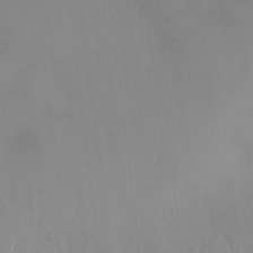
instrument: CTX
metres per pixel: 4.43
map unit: HNhu
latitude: 2.9702
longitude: 7.8800
